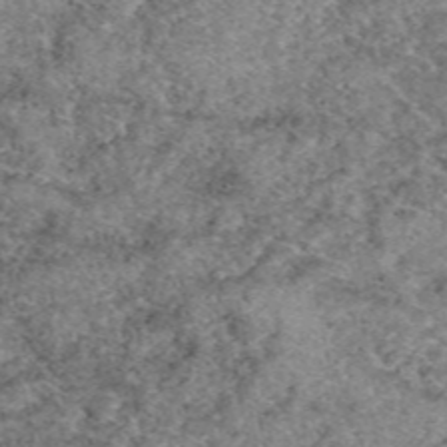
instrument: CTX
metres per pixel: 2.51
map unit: eAb
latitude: 49.5371
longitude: 109.5777
